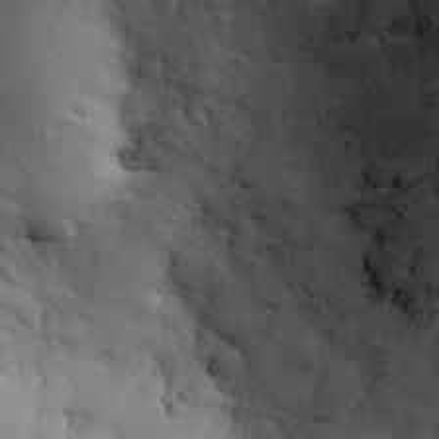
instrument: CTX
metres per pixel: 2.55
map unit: eHh
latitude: 26.8758
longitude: -75.3104
